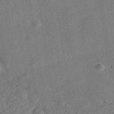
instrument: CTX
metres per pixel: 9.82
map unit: HNhu
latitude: -39.1053
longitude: 100.7085
